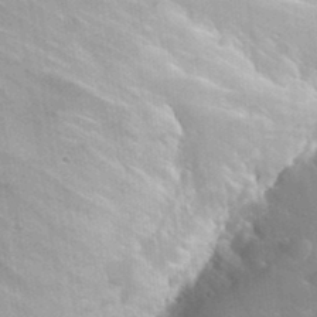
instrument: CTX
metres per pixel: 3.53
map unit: Hto
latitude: 35.8394
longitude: -46.3468
